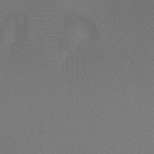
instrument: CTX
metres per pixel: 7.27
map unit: Aa
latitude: -7.5777
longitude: -72.9325
